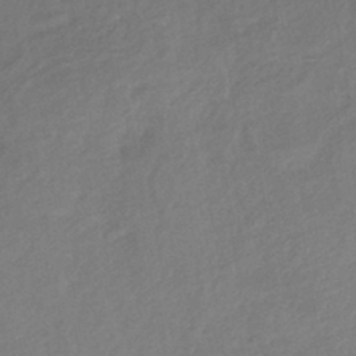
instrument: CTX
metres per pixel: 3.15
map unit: lHb
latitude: -40.7463
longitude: 72.9353
